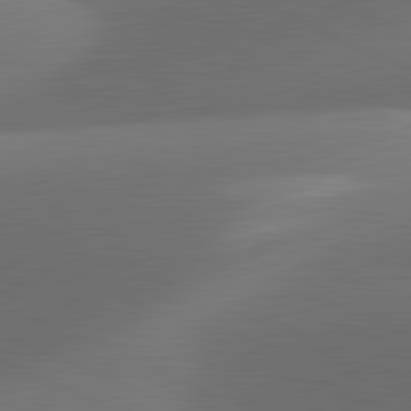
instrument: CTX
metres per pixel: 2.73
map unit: lApd
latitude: 81.4426
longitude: 132.9731
